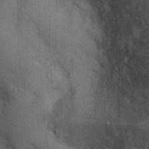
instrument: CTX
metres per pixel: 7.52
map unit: Ht
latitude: -3.2564
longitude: -15.5749
